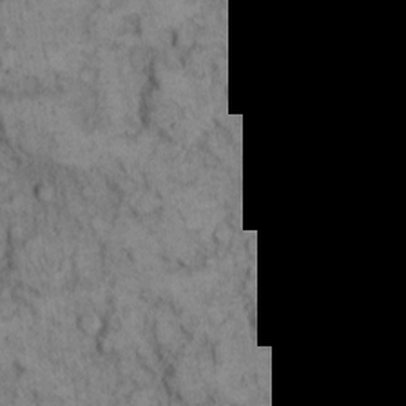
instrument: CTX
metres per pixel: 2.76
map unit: eHh
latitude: 12.2145
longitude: -64.3845
